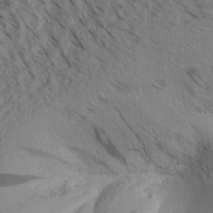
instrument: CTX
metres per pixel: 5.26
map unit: Aa
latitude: 31.3860
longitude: -140.4978
